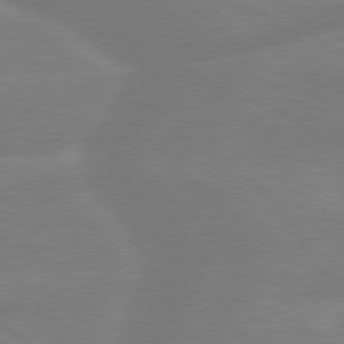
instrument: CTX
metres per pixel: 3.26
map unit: lApd
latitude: 79.4049
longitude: -141.4048
